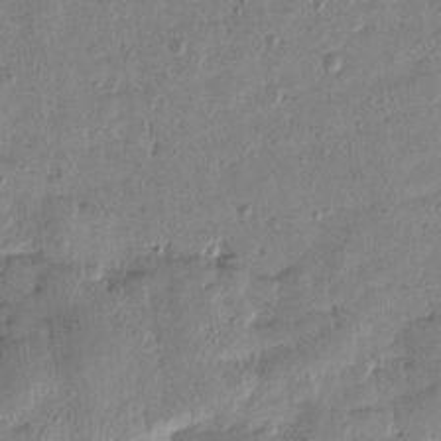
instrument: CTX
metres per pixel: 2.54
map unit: Htu
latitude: 0.8947
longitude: -177.9717
